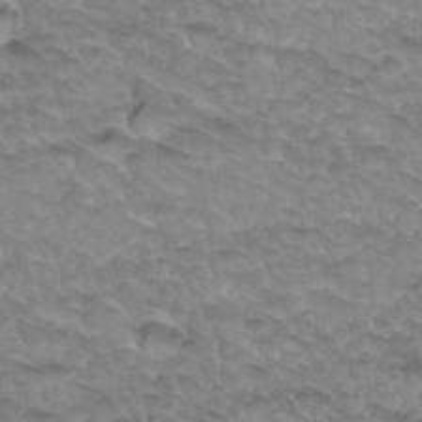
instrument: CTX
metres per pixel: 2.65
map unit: Hto
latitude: 34.2711
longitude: -47.6505
